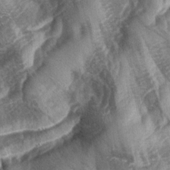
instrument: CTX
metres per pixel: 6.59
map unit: lAa
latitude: -4.3495
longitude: -127.2537
